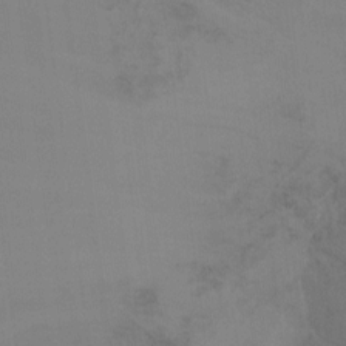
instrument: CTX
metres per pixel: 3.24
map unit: Ht
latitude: -15.5588
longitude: -48.6868
